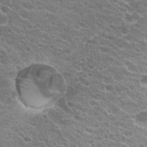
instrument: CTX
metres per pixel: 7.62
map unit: Hto
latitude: 23.8394
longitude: -35.7638
